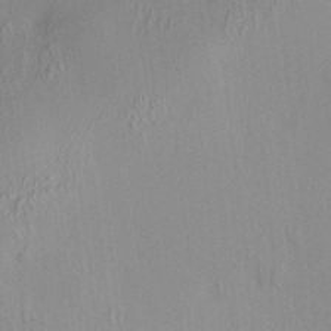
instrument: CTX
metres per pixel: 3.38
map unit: HNhu
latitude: 7.5182
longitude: 13.0864
